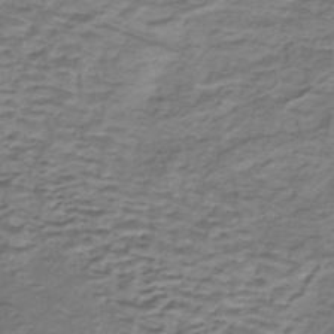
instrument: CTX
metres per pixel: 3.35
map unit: ANa
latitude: -42.6896
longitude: 108.6518
